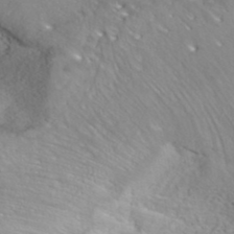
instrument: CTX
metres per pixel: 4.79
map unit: ANa
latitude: 39.6883
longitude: 24.1984
